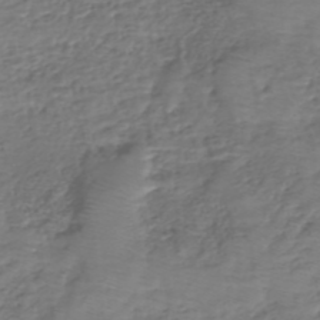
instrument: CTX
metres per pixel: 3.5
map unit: eHh
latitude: -39.9556
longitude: -29.3481
